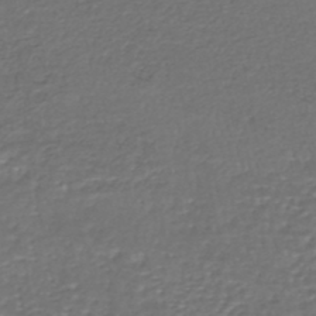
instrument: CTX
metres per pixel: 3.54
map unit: HNhu
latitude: -47.5588
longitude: 95.6910
